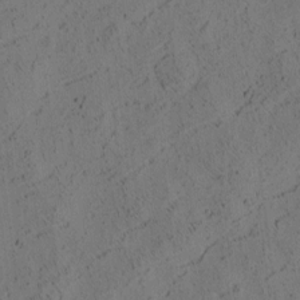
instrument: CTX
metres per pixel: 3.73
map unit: eHh
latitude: 3.7071
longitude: -78.5735
